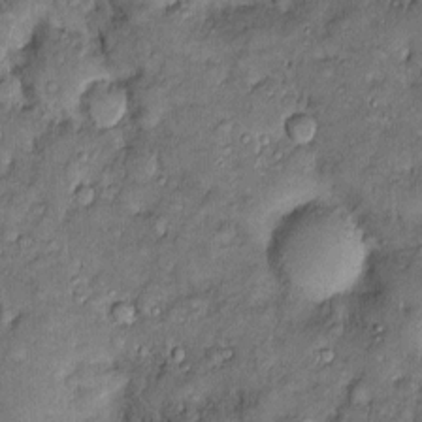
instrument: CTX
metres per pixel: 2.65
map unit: Htu
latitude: -6.8408
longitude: 158.5385
